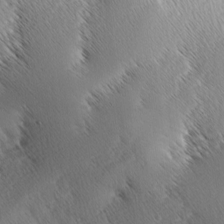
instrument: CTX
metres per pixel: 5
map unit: lAa
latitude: -3.7477
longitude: -129.8772
